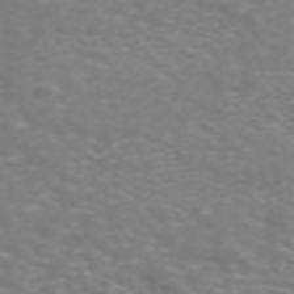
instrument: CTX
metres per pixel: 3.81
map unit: ANa
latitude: 44.9136
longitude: 28.3306
